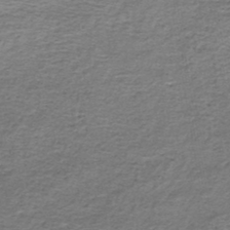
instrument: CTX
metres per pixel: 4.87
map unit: lHb
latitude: -45.1431
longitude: 57.4265
